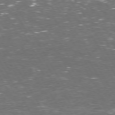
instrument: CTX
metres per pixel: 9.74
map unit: Hpe
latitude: 72.8191
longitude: -124.0444
